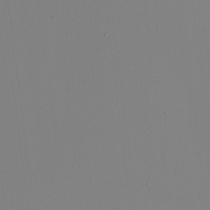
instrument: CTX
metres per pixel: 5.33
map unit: Nhu
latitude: -5.2187
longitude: -95.3671
